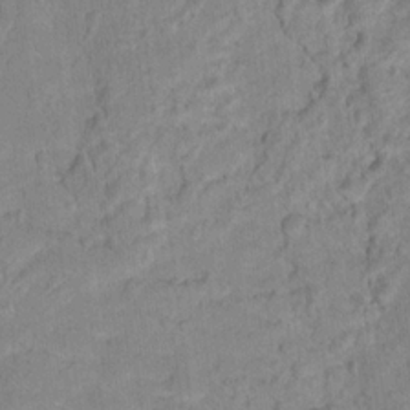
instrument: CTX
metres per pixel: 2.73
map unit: Hto
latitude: 17.9528
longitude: -38.6112
